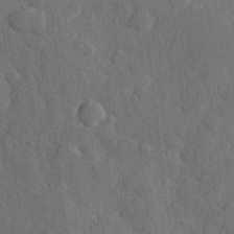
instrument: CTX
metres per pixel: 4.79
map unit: Hve
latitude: 24.7624
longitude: 149.3132
